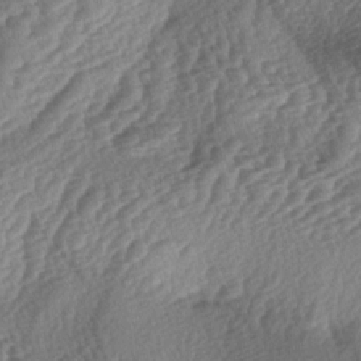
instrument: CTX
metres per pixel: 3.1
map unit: lAa
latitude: -3.7666
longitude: -127.0270
